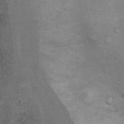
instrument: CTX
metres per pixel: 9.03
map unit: Ht
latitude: 8.8947
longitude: -36.6679
